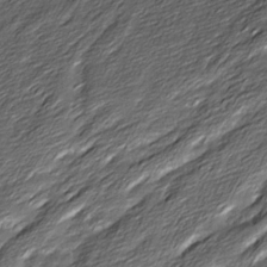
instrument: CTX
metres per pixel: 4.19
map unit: Ave
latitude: 16.2334
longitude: -136.5924
